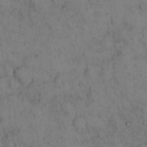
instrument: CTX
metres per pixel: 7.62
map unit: eHh
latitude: 14.2901
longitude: -62.9325
